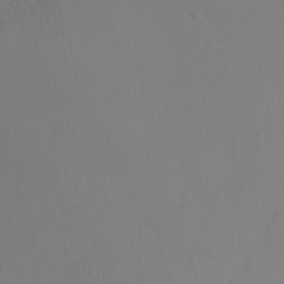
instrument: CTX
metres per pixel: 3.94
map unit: Ht
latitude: -8.1417
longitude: -33.4615
